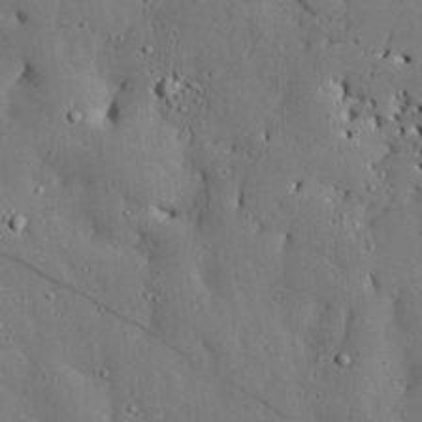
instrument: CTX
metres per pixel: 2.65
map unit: lAvf
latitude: 24.2144
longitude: -110.8380
